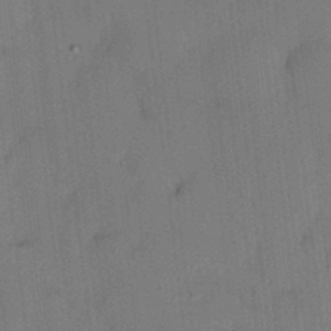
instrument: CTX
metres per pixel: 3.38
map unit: HNhu
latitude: 5.0836
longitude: 12.5385
